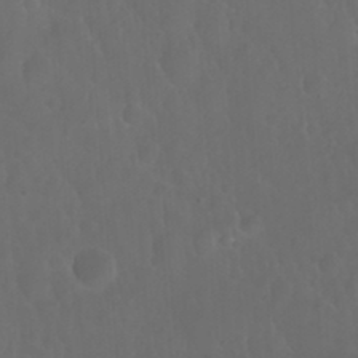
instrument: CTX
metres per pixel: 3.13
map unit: Nhu
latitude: 24.0822
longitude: -63.6883
